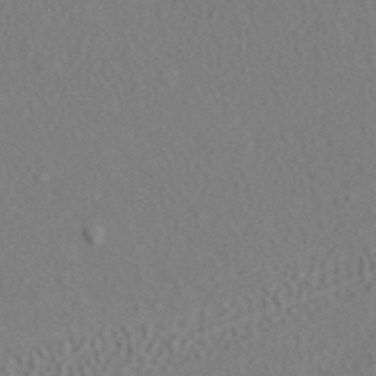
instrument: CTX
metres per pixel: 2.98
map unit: ANa
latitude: 41.4048
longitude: 28.2928
